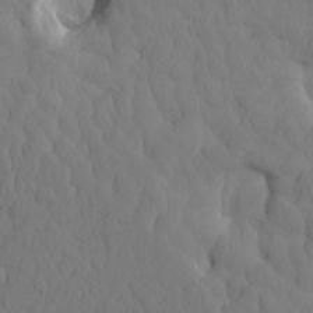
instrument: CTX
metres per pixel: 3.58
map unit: eHh
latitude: -1.4077
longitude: 15.0487
